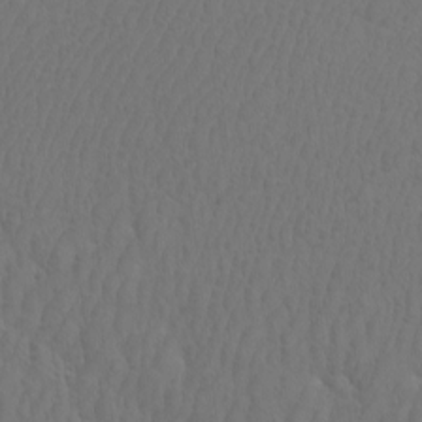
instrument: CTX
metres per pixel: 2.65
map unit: Htu
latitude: -7.2565
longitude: -68.5545
